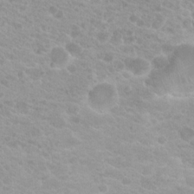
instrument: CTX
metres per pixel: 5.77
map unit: Hto
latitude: 20.3845
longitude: -36.9892
